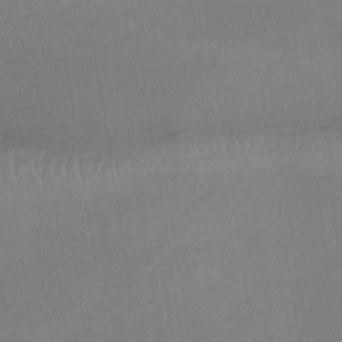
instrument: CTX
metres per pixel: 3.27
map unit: lHb
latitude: -34.3873
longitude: 67.1053
